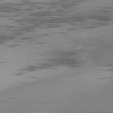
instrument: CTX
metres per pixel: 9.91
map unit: Ap
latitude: -77.9745
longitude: -64.4979
